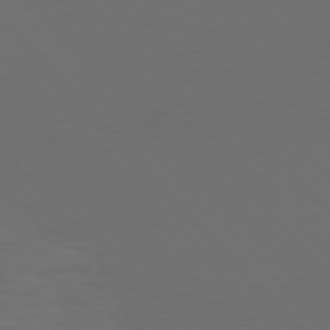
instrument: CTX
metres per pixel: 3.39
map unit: Hpe
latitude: 76.7057
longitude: -163.6505
